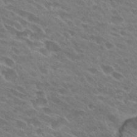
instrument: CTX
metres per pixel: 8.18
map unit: Hto
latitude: 28.2522
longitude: -42.0633
